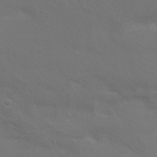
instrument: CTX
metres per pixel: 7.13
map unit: Hto
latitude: 8.9325
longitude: -31.1970
